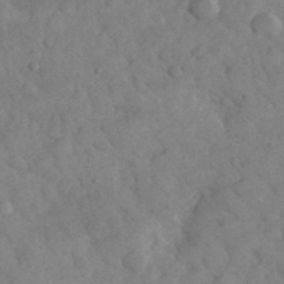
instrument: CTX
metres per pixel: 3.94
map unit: eHh
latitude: 33.0647
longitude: -68.9703
